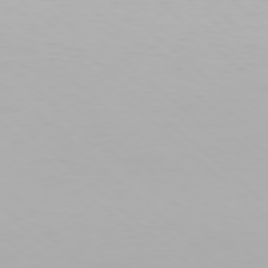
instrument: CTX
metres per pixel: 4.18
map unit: Hpe
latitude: 78.0822
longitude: -135.0080
